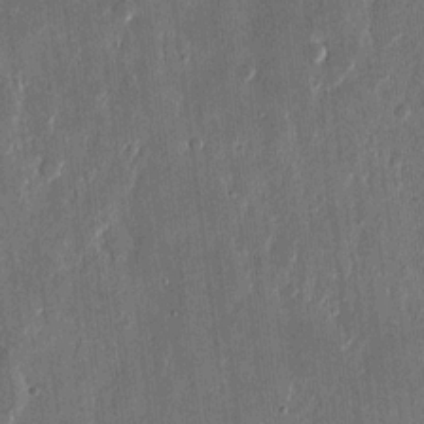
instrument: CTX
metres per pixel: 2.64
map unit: eHh
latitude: 13.7639
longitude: -70.4979
